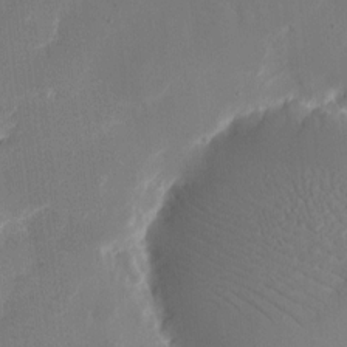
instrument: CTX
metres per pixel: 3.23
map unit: eHh
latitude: 11.0081
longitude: -68.0822
